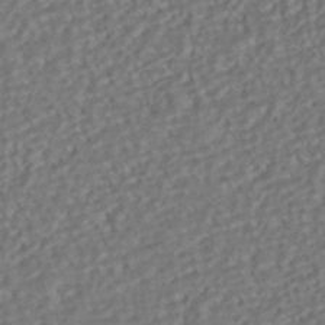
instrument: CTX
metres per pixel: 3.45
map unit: HNhu
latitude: -42.1416
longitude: 108.0661
